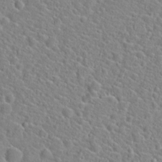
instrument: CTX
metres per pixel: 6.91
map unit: Hto
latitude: 21.5938
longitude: -44.8947
